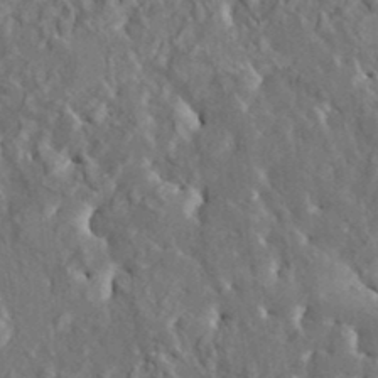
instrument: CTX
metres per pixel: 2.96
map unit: HNhu
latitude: 5.2348
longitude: 10.1606
